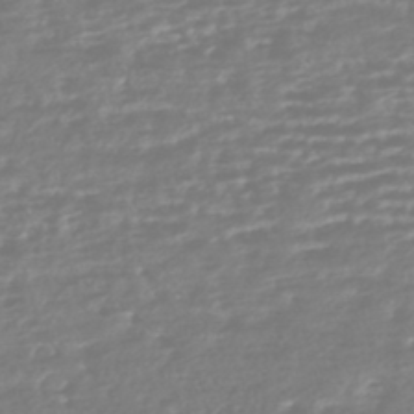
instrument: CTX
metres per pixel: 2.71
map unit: HNhu
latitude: -45.2943
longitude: 100.7652
